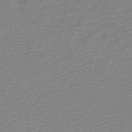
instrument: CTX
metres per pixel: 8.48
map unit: lHb
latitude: -44.8219
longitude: 75.9178
